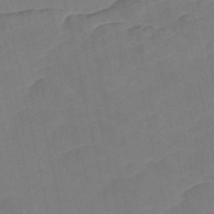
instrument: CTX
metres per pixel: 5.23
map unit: Nve
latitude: -57.4643
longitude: 50.5007
